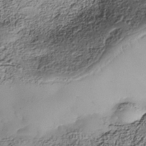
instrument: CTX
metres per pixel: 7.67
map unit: Nhe
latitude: -38.3306
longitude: -147.6694
